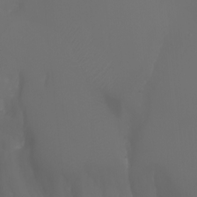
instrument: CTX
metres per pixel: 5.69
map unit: Nhu
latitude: -6.6707
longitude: -67.2159
